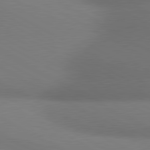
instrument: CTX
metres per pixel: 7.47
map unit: lApd
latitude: 80.6868
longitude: 129.8045
